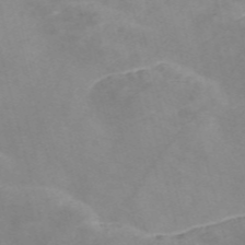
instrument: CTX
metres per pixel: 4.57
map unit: Nve
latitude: -57.6155
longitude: 58.4817
